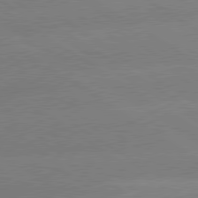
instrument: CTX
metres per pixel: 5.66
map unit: lApd
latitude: 80.1767
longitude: -148.6491
